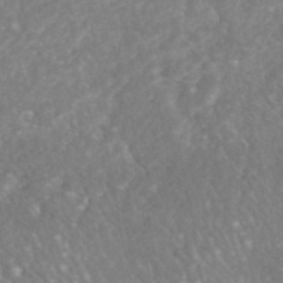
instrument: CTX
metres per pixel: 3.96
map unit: HNhu
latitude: -47.3131
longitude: 96.2551
